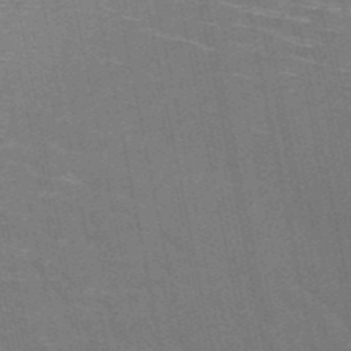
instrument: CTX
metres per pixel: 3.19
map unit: HNb
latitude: -51.5021
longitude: -44.1766
